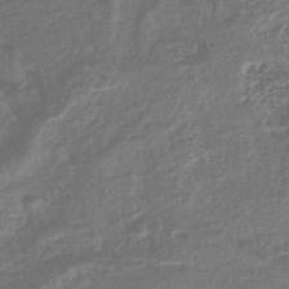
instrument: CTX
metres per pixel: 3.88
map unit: eHb
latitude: -42.8596
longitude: 81.9367
